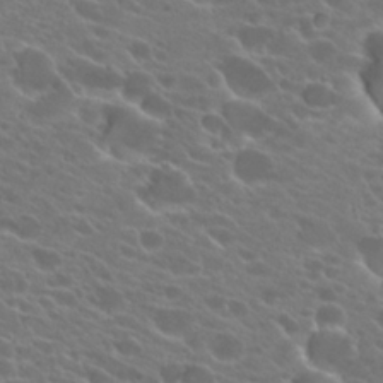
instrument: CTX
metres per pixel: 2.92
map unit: Hto
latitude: 24.0255
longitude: -38.0255
